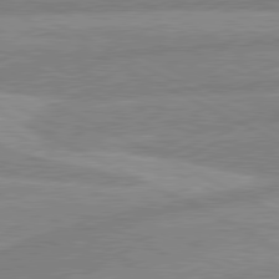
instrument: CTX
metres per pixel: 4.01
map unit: lApd
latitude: 80.5924
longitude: -169.9339
